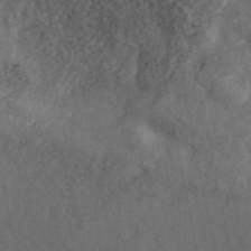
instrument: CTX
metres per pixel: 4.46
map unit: ANa
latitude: 45.4615
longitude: 46.1228
